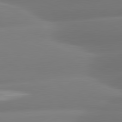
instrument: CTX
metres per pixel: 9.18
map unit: lApd
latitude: 81.0080
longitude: -160.7813
